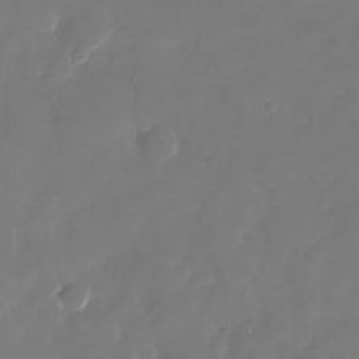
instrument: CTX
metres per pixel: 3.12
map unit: Nhu
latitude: -28.3873
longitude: -69.3293
